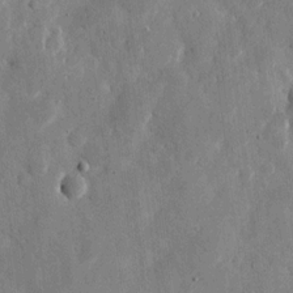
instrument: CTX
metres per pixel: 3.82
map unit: eHh
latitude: 11.2159
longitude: -67.6882
